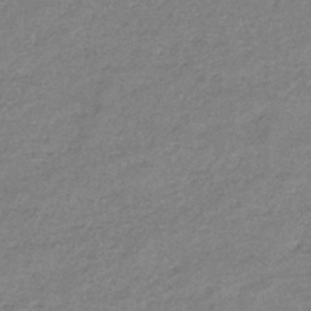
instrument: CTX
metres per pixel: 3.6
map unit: eHb
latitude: -37.9745
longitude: 77.9556
